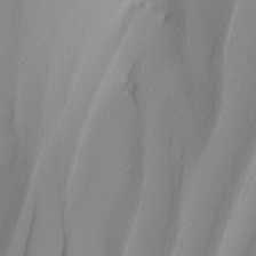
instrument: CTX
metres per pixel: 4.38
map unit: Nhu
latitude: -8.2361
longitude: -95.6505
